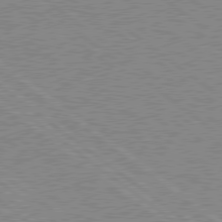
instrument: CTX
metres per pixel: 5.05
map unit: Hpe
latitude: 78.6869
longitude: -144.8191
